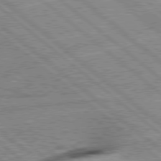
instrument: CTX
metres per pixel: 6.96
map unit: Hpe
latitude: 78.3279
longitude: -156.1388
